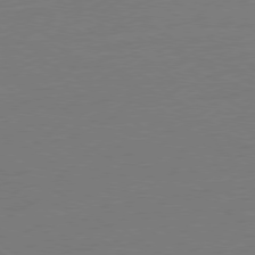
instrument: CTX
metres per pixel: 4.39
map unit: Ap
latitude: -79.4076
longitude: -98.5167
